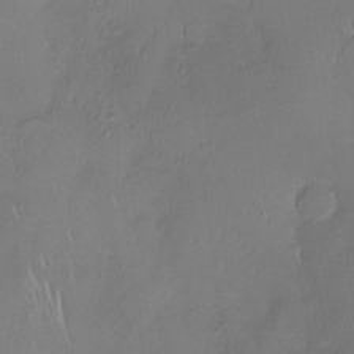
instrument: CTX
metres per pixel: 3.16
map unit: Nhe
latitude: -26.8219
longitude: -110.7058
